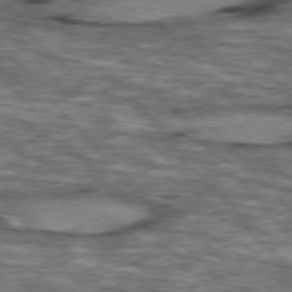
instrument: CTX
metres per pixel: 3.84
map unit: lApd
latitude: 76.9324
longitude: -49.2537
